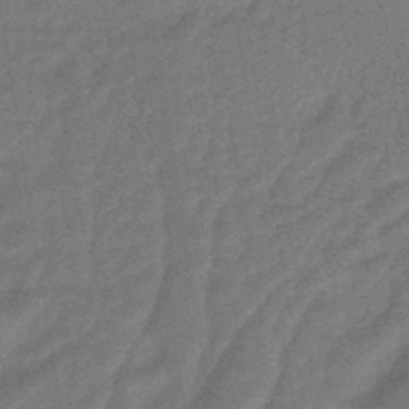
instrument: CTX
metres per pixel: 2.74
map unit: HNhu
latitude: -45.5777
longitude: 91.2187
